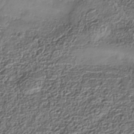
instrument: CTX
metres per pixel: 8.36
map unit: Nhe
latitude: -36.7085
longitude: -178.3468
